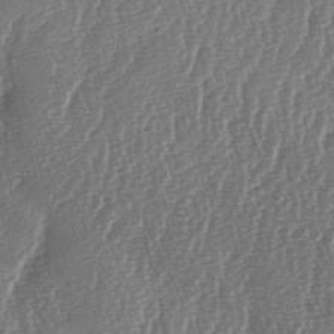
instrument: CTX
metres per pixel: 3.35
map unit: lAa
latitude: -6.4440
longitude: -129.6883
